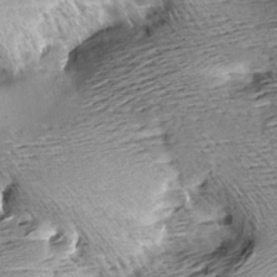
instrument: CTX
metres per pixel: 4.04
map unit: Aa
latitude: 8.0255
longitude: -141.5182
